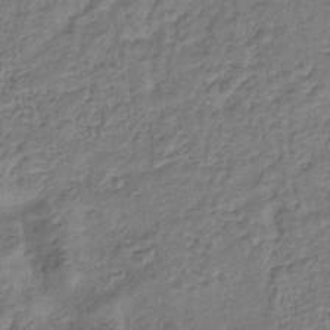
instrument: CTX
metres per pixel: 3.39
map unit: lHb
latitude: -37.7099
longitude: 59.8989
